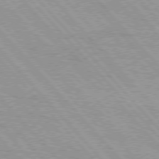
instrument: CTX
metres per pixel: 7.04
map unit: lApd
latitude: 76.2333
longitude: -72.8002
